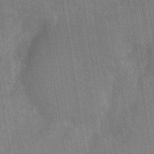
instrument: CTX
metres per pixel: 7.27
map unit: eHh
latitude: -39.5777
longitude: -26.9325
